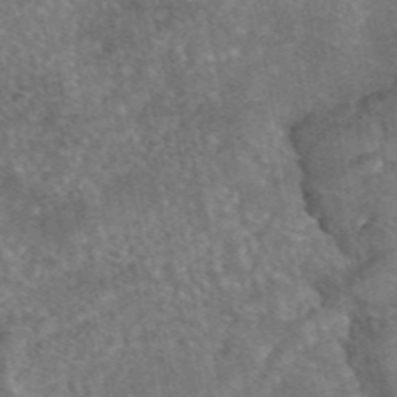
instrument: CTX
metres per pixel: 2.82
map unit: eAb
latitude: 45.1592
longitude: 108.8975
